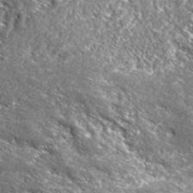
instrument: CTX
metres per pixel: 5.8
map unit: ANa
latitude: 41.4048
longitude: -87.1403
